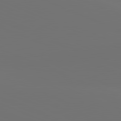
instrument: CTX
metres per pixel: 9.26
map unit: lApd
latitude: 81.5938
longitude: 146.7085
